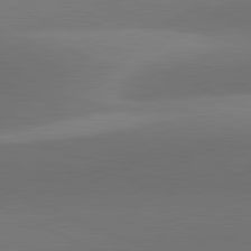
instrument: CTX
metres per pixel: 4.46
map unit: lApd
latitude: 81.6883
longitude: 130.9919
